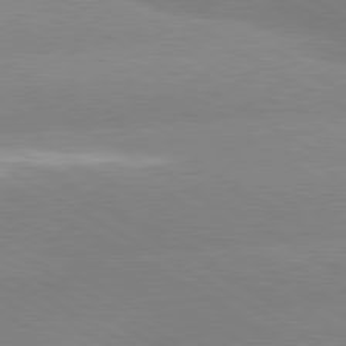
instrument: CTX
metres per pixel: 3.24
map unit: lApd
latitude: 80.0633
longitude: -153.4049
